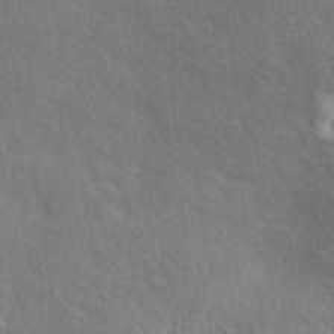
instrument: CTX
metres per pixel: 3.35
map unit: ANa
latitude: 41.1403
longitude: 51.3887
